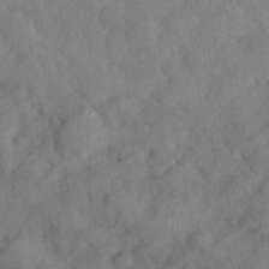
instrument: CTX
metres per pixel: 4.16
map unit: eHh
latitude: 37.3860
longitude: -67.7071
